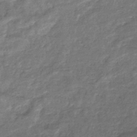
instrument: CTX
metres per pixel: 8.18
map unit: eHb
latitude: -37.2942
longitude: 80.4062
